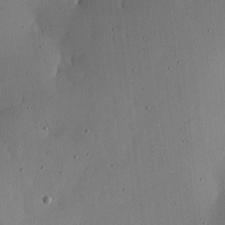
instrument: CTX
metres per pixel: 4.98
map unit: lHvf
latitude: 18.6301
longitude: -114.0255
